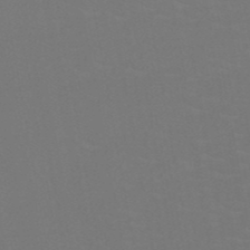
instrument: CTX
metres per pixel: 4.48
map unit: HNb
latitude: -50.6896
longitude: -45.9528
